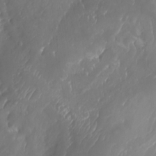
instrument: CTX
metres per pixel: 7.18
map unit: Aa
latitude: -7.7666
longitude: -78.9514
